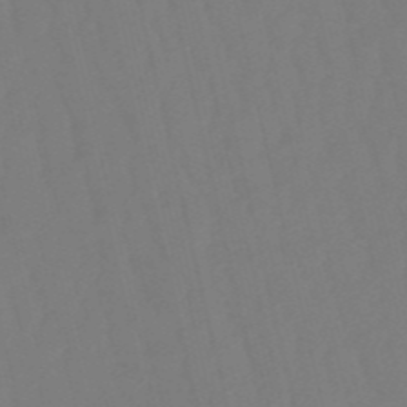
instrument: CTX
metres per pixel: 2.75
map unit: eHb
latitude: -50.6329
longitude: 76.7841
